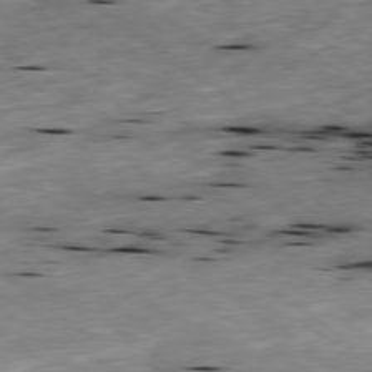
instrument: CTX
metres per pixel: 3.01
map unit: Ap
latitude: -79.4832
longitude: -91.7450
